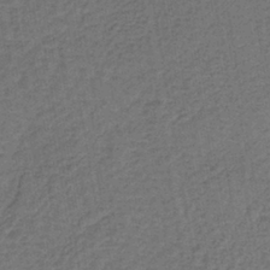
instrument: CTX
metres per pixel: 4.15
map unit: lHb
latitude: -39.8423
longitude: 63.7288
